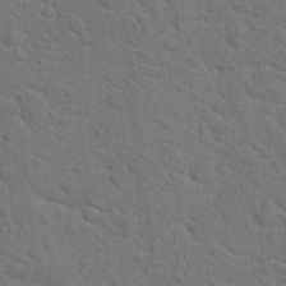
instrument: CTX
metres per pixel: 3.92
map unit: Hto
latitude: 18.8380
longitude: -34.8002
